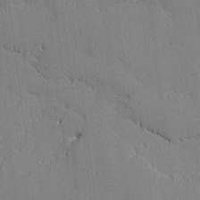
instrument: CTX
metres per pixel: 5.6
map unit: lAvf
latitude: -1.2565
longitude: -108.8380
